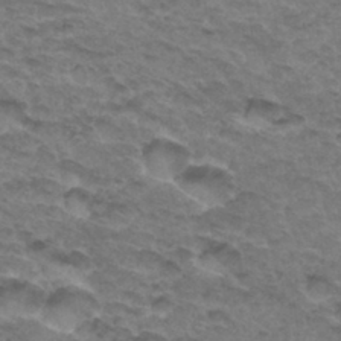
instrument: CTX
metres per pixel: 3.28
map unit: Hto
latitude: 33.2159
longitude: -47.3293
